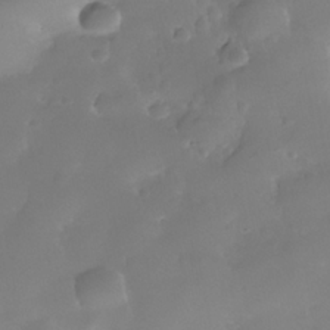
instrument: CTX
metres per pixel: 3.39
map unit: Nhe
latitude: -36.4629
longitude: -130.9892
